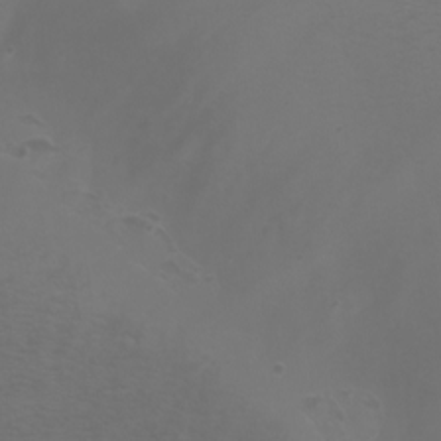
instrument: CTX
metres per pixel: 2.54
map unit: Nhu
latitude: -7.7477
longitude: -73.1215
